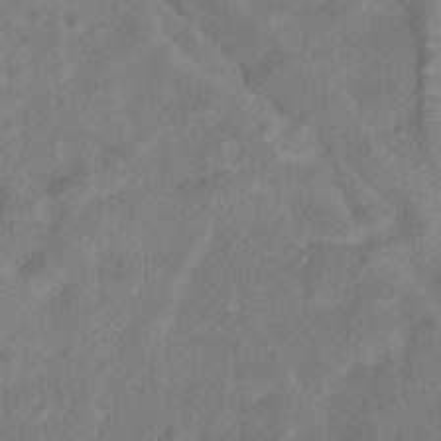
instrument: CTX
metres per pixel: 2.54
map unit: Htu
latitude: 3.1970
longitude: -21.6316
